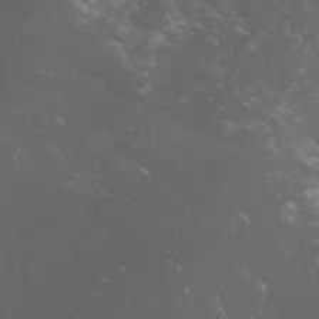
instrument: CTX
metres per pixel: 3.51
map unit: lHvf
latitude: -14.4629
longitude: -102.7624
